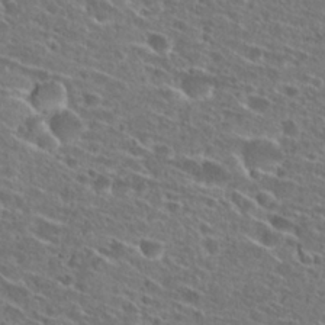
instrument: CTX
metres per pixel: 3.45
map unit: Hto
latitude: 26.4223
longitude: -46.3090
